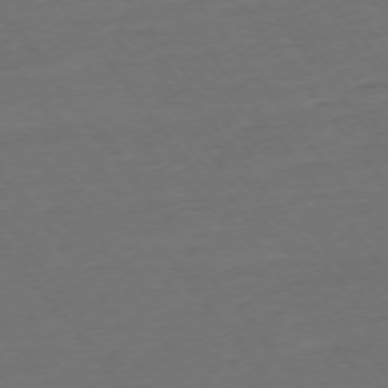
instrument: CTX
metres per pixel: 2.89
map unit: Ap
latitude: -75.2943
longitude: -83.3859
